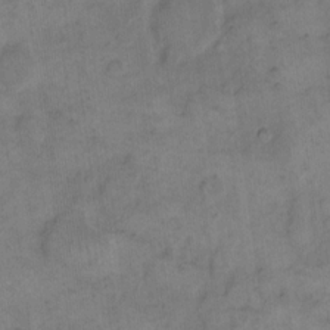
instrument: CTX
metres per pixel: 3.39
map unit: eHh
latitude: 14.1011
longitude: -66.2333
